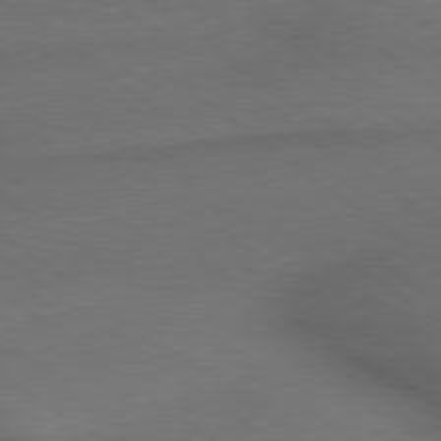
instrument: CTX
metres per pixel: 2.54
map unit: lApd
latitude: 79.4238
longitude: -173.6882
